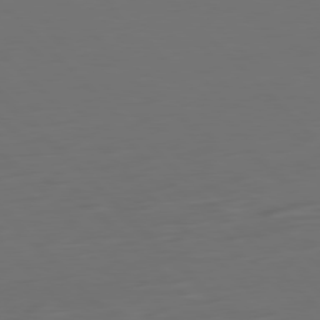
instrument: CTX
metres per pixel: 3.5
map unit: Ap
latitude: -79.7477
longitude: -55.6883
